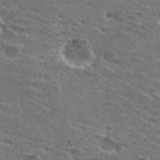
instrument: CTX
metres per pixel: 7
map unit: Hto
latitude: 26.9892
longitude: -45.8016
